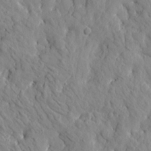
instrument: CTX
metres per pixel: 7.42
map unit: Htu
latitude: 1.7827
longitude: 179.0486
